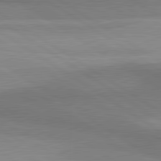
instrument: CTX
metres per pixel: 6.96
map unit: lApd
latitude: 81.2726
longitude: 161.5021
